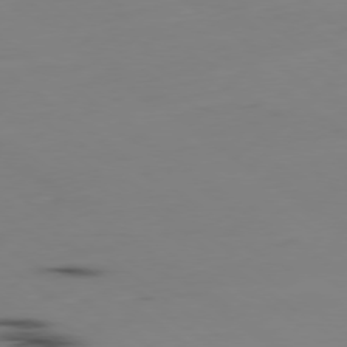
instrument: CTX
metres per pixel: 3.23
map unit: Hpe
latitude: -79.3887
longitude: 13.2943
